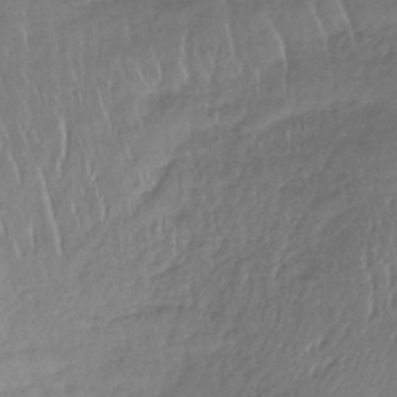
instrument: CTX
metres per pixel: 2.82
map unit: lHb
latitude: -39.5966
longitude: 68.4251
